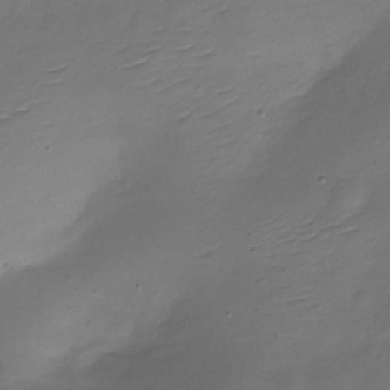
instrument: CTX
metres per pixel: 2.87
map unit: Nhe
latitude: -19.0109
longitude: 145.1998
